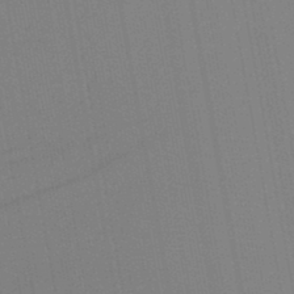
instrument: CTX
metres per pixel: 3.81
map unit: lHb
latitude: -44.7463
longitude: 63.3131
